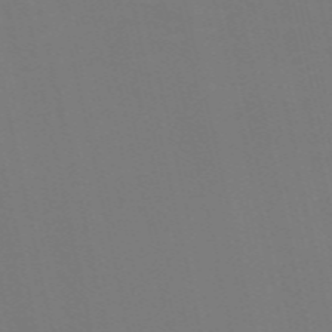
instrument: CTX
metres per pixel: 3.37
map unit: Nve
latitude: -58.6707
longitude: 60.9353
